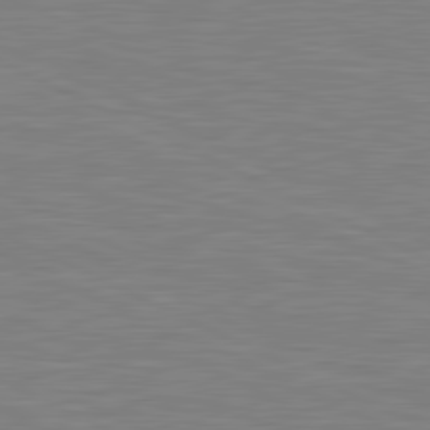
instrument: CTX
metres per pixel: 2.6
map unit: lApd
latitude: 81.1781
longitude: -169.6127
